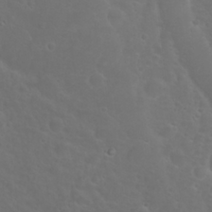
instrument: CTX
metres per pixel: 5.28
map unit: Nhu
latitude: 23.6127
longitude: -62.3656
